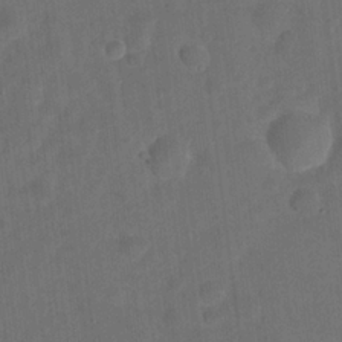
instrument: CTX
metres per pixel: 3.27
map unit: eHh
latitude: 21.9717
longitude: -63.1215
